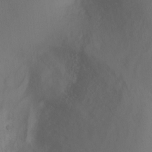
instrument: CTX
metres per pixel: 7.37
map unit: Ht
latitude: -3.8800
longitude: -28.2900
